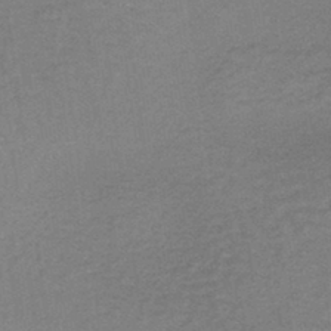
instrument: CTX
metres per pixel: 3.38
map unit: lHb
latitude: -37.5777
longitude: 61.0109
